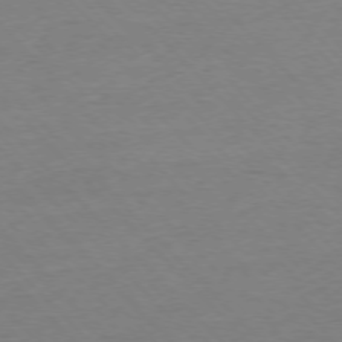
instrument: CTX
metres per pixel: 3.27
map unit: Ap
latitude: -76.4440
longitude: -94.4790
